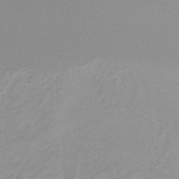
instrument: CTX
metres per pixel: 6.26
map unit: lHb
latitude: -39.7100
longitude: 72.1794
